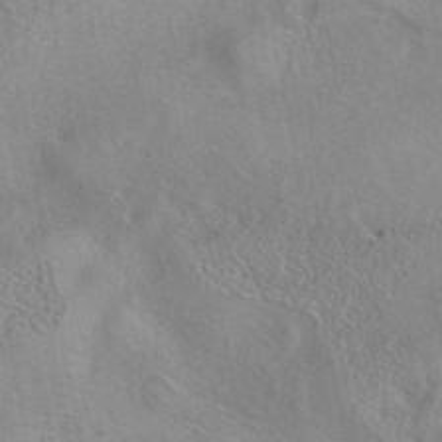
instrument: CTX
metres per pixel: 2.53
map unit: eAb
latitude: 41.1025
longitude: 105.4832
